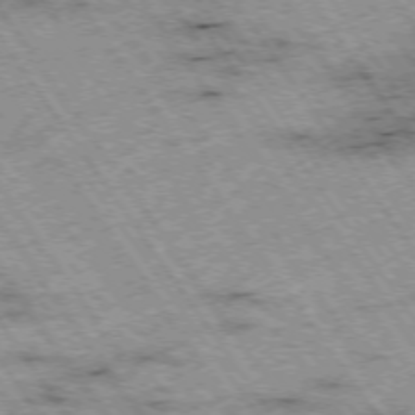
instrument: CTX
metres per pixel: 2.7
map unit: Hpe
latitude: -74.6519
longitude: 3.6532
